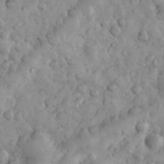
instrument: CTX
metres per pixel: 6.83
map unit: eHh
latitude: 31.7261
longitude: -68.3278
